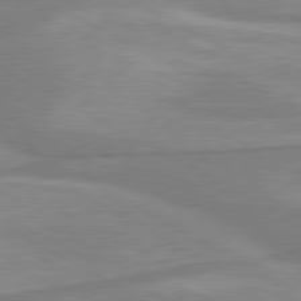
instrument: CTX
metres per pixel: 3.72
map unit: lApd
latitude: 80.4223
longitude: -173.7827
